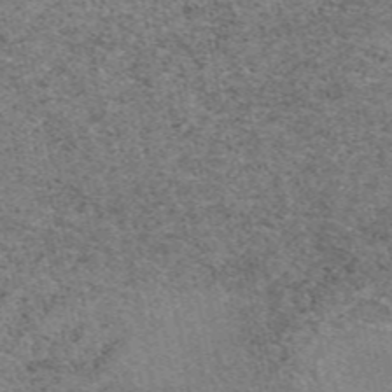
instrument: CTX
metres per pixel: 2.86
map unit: eAb
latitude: 49.3671
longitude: 114.5951
